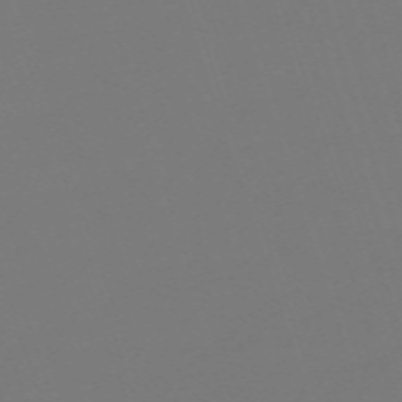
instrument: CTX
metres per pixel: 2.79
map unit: eHh
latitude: -63.4832
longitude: 53.4643
